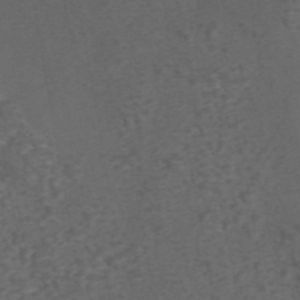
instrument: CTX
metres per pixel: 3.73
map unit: eAb
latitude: 43.5560
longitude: 105.9745
